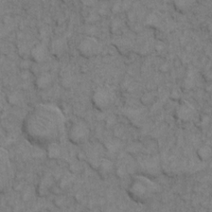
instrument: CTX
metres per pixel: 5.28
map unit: eHh
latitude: 7.3671
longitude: -64.8569
